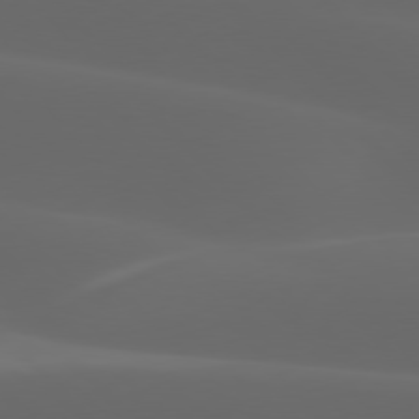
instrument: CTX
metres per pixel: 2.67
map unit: lApd
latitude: 77.6882
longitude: -53.6505
